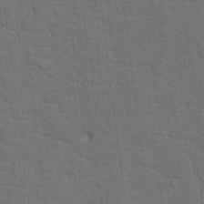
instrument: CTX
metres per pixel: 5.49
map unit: Hto
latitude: 15.8584
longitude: -38.1767
